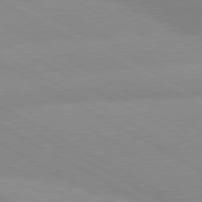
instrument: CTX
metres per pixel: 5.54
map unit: lApd
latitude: 80.2522
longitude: -147.6505
